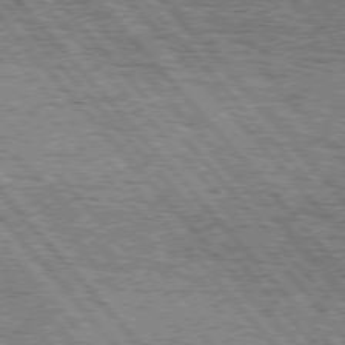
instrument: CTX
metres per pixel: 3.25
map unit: Hpe
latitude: 75.5182
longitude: -126.3845
